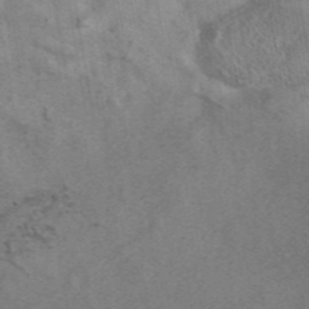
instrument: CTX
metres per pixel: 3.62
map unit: eAb
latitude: 41.8394
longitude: 109.6344
